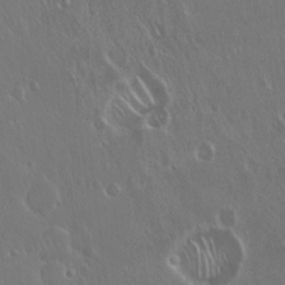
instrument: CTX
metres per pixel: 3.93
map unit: Hto
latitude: 18.2900
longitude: -57.4993
